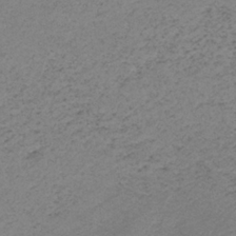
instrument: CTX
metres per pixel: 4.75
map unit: HNb
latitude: -33.7856
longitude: 63.0297
